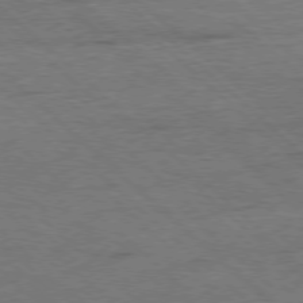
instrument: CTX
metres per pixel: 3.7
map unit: Hpe
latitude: -78.3495
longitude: 16.5385
